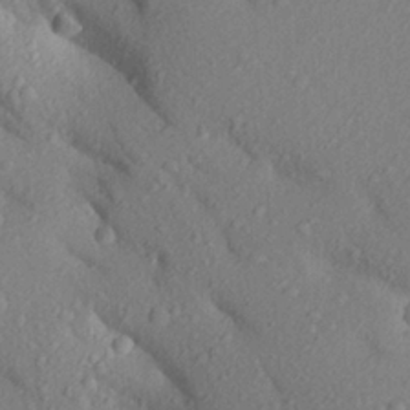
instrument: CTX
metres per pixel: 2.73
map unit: Aa
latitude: 24.6112
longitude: -150.5356
